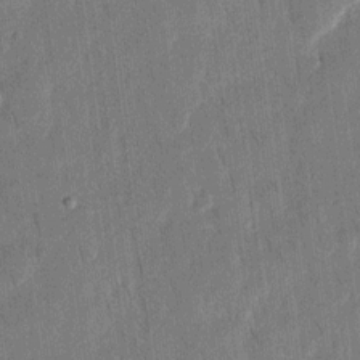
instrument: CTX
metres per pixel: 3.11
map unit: eHh
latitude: 12.8191
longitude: -71.1403
